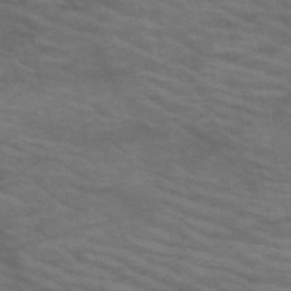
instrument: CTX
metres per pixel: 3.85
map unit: HNb
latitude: -53.3698
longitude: -44.8191
